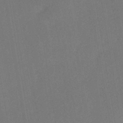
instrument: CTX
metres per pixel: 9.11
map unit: HNhu
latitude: -44.6896
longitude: 91.8234
